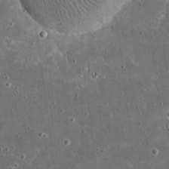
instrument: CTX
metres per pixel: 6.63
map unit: eHh
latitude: 20.8002
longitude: -65.1970
